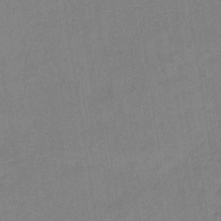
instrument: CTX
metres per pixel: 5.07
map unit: lHb
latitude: -35.0864
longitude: 64.1417
